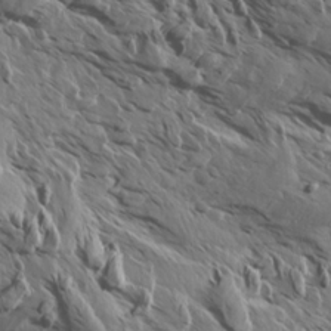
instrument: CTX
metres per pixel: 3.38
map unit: Aa
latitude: 13.5560
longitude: -143.1781
